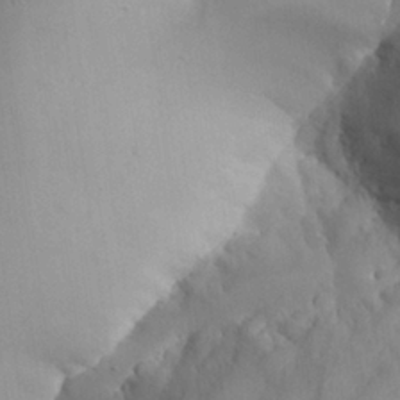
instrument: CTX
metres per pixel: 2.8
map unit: Aa
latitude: 25.3859
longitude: -129.0836
